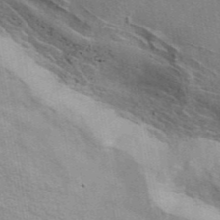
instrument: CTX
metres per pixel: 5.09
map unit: eAb
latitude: 44.2333
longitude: 110.4251
